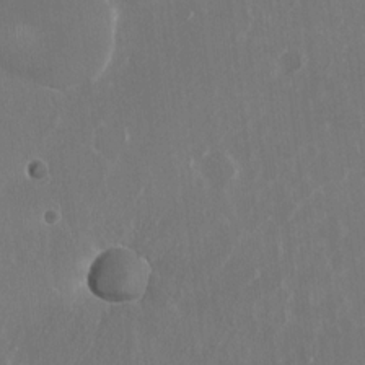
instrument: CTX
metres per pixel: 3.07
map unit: Nhu
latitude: -26.9919
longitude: -61.6883
